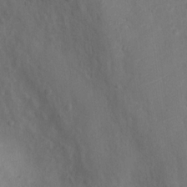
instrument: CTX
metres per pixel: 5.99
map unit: Nhu
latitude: 10.5546
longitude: -27.4993
